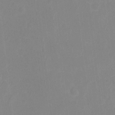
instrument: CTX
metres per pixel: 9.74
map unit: Hto
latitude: -7.2187
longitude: -38.1767
